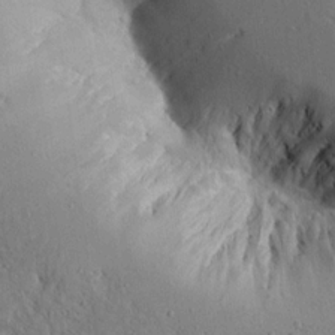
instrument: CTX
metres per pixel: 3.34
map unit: Ave
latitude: 14.4601
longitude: -139.6883
